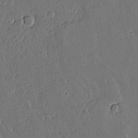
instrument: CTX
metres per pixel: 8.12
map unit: lAvf
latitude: 15.6883
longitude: -127.4049
